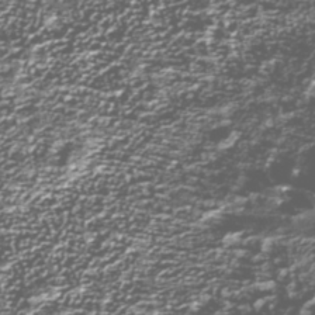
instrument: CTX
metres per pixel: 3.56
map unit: Nhu
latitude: -39.0109
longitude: -82.2144
